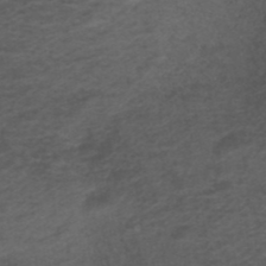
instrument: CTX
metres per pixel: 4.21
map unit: ANa
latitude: 39.3859
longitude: 22.9920
